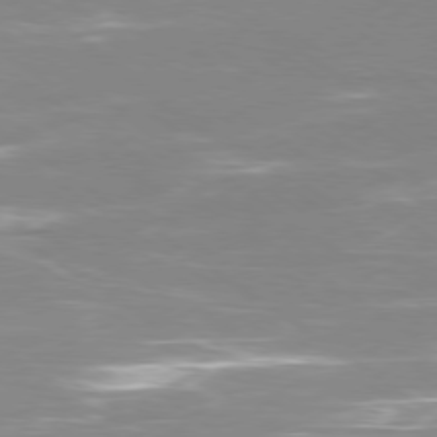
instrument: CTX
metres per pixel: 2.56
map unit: Ap
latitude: -79.5210
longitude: -66.3656
